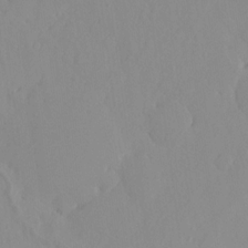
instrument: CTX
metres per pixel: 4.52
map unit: HNhu
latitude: 6.3467
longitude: -3.8772
